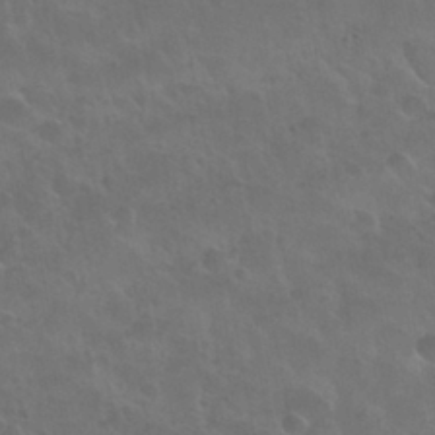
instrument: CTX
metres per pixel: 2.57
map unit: Nhu
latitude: 30.8191
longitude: -54.8002
